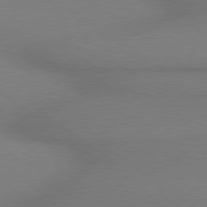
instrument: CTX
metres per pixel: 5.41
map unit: lApd
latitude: 78.9892
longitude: 179.1998
